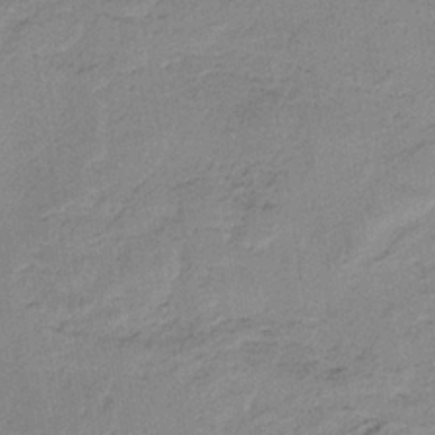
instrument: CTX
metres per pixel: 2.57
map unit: HNb
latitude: -34.1606
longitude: 59.5777
